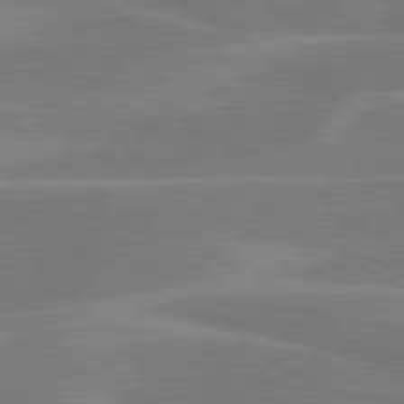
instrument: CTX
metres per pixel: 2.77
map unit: lApd
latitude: 79.8206
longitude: -122.5357
